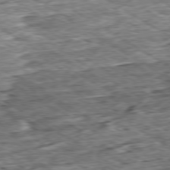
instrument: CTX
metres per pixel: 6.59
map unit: Ap
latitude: -79.7288
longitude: -84.2334
